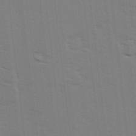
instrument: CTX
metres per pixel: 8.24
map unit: Ave
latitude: 14.4601
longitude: -102.5734
